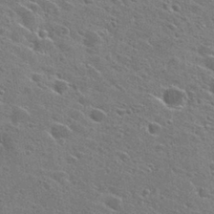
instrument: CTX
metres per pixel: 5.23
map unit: Hto
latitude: 28.0255
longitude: -45.3670
